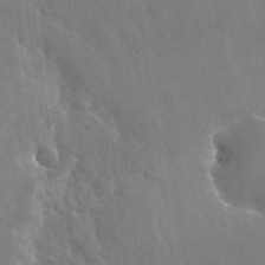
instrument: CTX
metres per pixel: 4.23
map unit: Nhu
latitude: -29.3321
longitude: -80.3089
